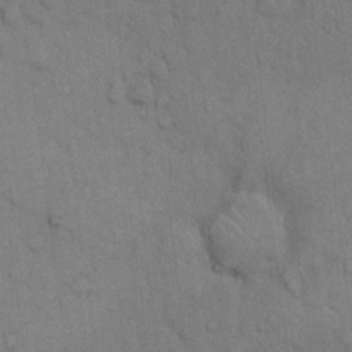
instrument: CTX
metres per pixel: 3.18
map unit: Hto
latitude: 10.5168
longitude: -61.4993
